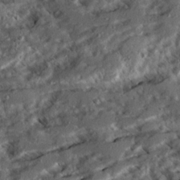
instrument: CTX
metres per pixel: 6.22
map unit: Ave
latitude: 20.8569
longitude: -129.8016
